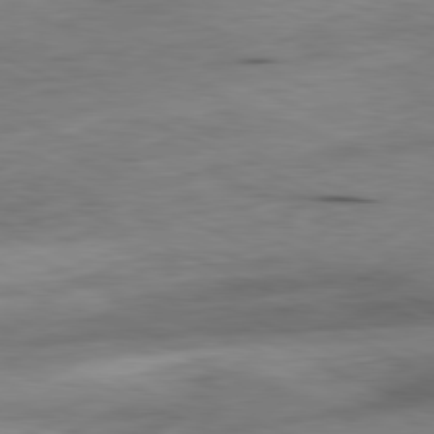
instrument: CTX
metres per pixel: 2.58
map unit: Ap
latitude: -81.5399
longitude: -71.7449
